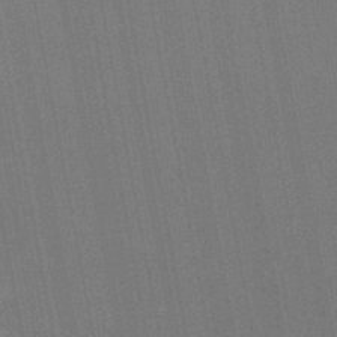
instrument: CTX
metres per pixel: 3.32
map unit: eHb
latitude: -44.8975
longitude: 87.1809
